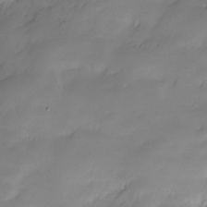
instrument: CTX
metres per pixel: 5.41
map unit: Hve
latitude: -28.7652
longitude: 91.8234
